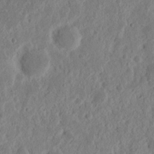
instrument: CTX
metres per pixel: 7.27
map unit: Nhu
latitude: 14.5168
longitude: -73.9151
